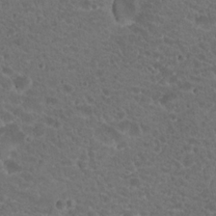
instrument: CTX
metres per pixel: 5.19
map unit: Hto
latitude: 19.7260
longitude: -34.1955
